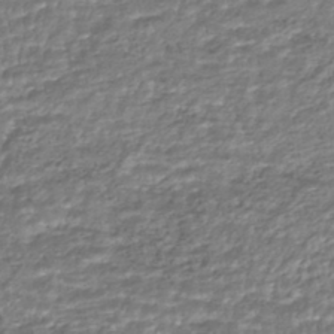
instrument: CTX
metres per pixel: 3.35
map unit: HNhu
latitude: -44.1417
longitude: 104.6707
